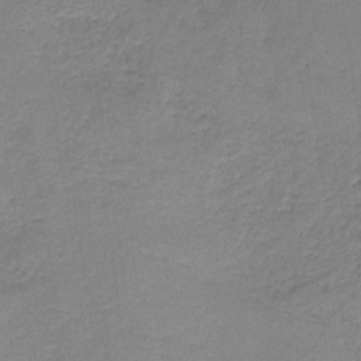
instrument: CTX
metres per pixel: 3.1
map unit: HNb
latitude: -34.7841
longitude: 59.0486
